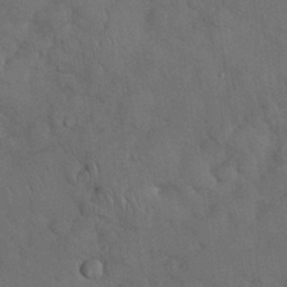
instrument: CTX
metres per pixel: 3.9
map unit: Nhu
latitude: 27.6694
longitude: -69.8961
